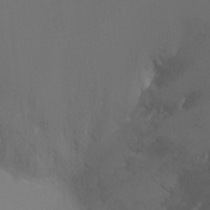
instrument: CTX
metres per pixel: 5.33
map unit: Ht
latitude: -9.8044
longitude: -29.0836
